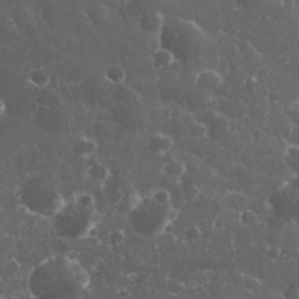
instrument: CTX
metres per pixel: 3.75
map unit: eHh
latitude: 33.0836
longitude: -62.0444
